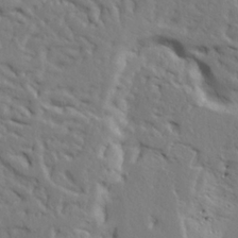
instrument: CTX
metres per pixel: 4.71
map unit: Aa
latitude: 23.3482
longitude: -131.4238
